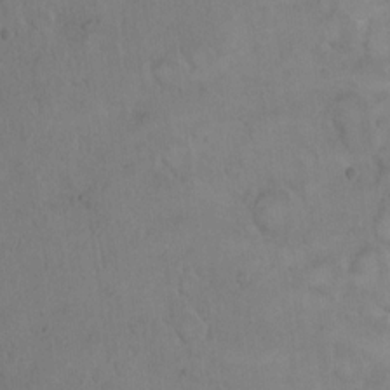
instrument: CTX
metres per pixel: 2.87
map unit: Hto
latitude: 8.6869
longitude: -61.4048
